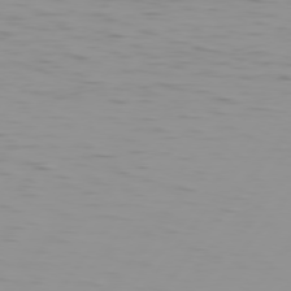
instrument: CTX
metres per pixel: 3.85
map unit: Hpe
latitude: 75.8205
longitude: -125.0836
